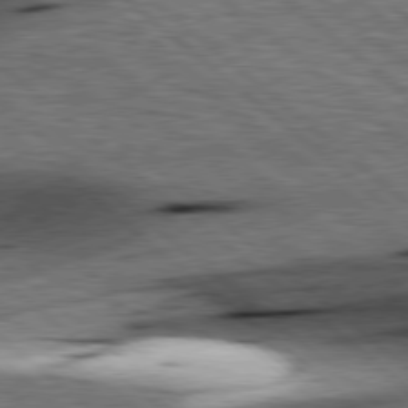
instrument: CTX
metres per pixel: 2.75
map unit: lApd
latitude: 78.7247
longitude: -52.2334
